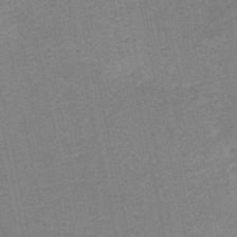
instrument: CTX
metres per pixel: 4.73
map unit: HNb
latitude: -52.5006
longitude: -46.6869
